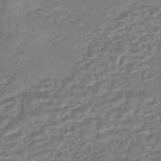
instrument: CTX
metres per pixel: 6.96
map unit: HNhu
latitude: -44.6330
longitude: 99.8611
